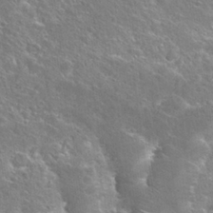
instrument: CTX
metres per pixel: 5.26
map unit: Hto
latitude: 25.5749
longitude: -45.3670
